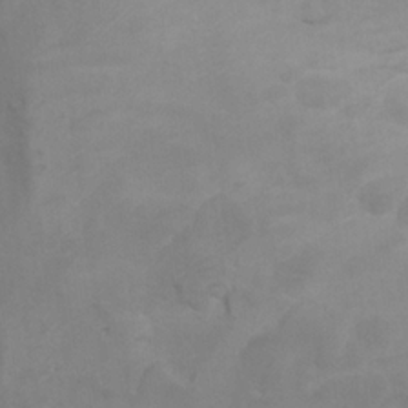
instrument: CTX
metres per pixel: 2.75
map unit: Nhu
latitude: 8.6113
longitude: -24.3845
